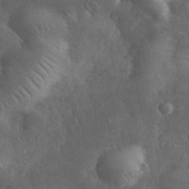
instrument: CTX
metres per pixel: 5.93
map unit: eHh
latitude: 32.1578
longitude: -72.4223
